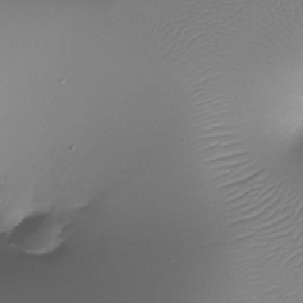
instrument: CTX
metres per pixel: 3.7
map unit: Ht
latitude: -12.8030
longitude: -45.1025
